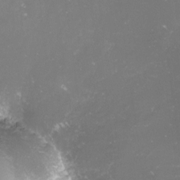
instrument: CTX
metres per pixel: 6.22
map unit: lHvf
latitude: -15.7289
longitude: -100.4223
